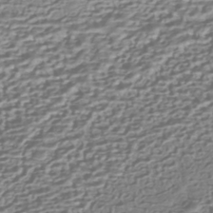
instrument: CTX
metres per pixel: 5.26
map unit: HNhu
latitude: -43.5399
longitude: 99.6911
